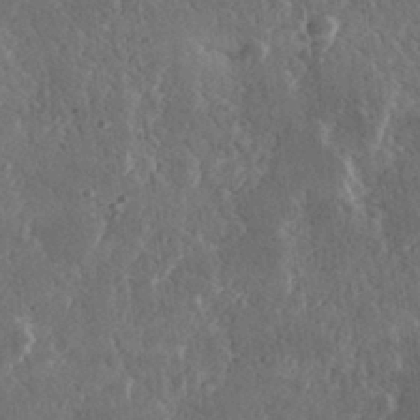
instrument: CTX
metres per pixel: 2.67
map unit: lHvf
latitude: 31.8017
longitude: -91.5938
